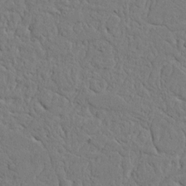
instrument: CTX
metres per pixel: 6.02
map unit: Nhu
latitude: 15.3293
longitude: -74.7246
